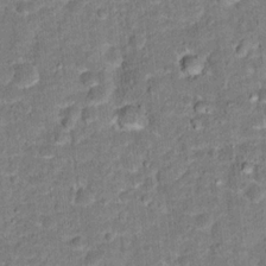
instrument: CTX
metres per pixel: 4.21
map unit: Hto
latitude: 15.6505
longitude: -38.8380
